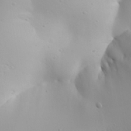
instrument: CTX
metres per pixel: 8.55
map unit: Aa
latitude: 31.9906
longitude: -143.1592
